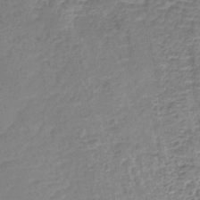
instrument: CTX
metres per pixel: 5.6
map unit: lHb
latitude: -43.1620
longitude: 78.8219
